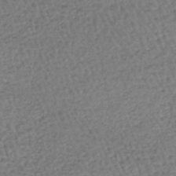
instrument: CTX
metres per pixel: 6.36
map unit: lHb
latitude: -43.9745
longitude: 67.6722
